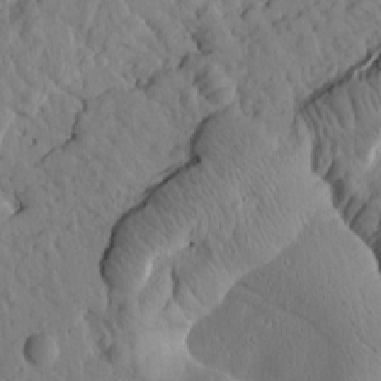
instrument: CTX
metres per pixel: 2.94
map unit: Htu
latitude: 1.5749
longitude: 176.8408
